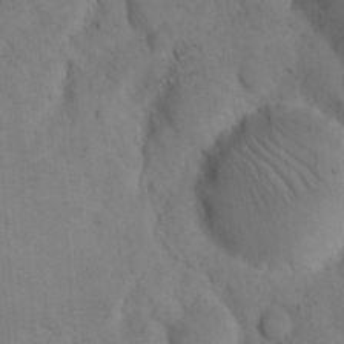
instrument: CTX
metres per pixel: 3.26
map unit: eHh
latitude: 18.7435
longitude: -63.8206
